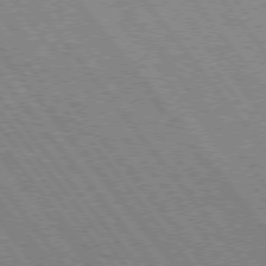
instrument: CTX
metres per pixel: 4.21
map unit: Hpe
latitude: 75.1781
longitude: -149.9339
